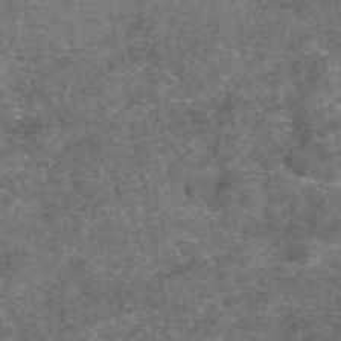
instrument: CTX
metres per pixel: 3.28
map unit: eAb
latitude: 48.2711
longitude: 108.1984
